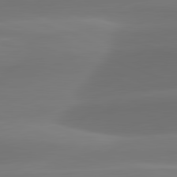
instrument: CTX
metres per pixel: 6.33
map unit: lApd
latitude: 82.1199
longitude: -162.1011
